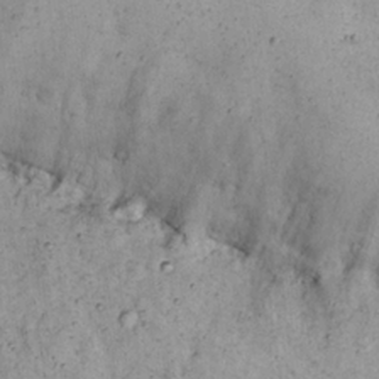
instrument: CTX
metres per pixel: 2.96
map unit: Nhu
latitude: 22.3656
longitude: -67.6127
